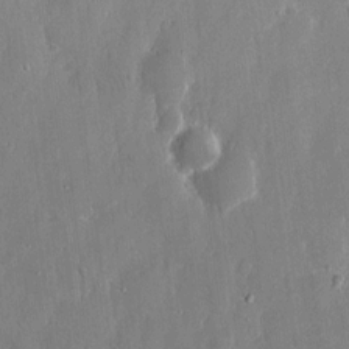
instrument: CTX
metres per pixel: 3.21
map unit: eHh
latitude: 13.8206
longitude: -72.1578
